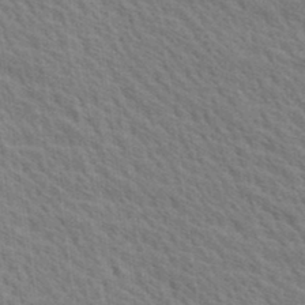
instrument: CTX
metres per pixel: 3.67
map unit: Ave
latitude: 20.2145
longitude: -139.3482
